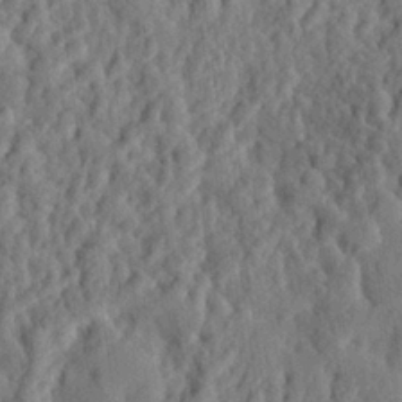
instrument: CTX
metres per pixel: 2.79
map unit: eHh
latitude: 27.3860
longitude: -76.9891
